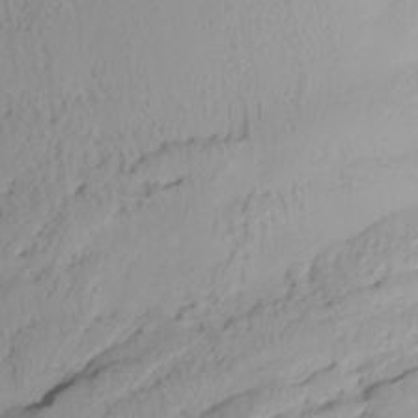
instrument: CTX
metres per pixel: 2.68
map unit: Htu
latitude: -6.7841
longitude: -70.0633
